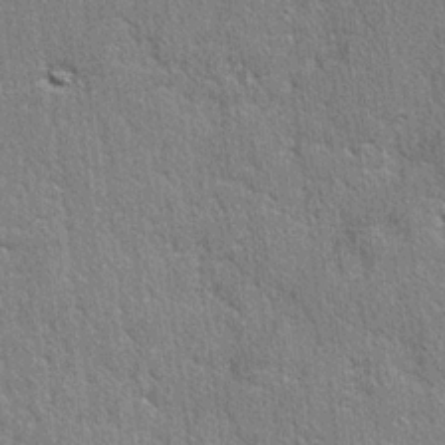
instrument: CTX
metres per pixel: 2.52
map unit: lAvf
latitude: -5.3509
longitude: -109.6316
